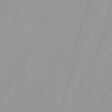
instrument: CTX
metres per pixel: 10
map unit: Ave
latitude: 0.7813
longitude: -112.6301
